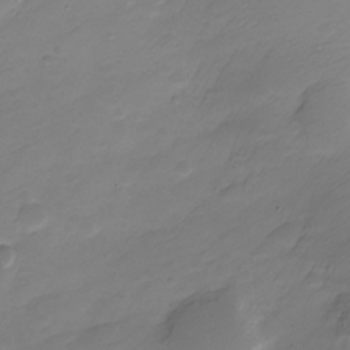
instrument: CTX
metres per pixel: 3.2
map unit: Nve
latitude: -21.3509
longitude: 106.9920
